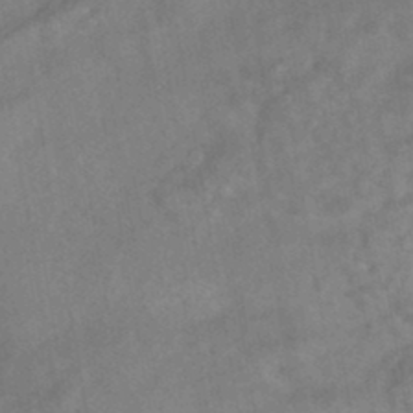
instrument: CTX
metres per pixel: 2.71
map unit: HNhu
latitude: -45.1431
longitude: 92.0283
